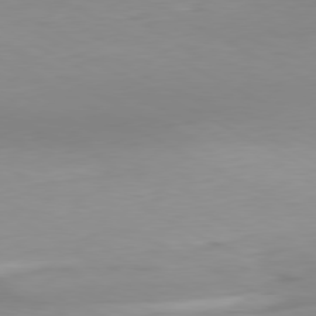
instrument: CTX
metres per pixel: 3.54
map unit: Hpe
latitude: -81.1053
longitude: 16.0850
